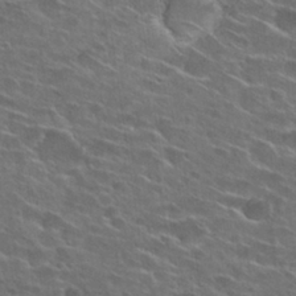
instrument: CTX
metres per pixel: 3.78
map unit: Hto
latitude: 26.8569
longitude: -45.3859
